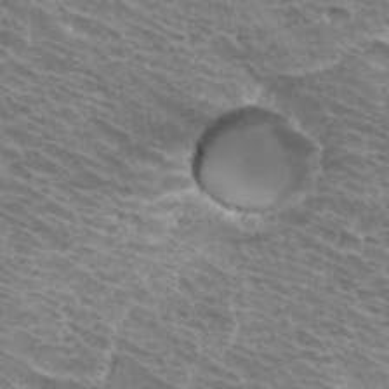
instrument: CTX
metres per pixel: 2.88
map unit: Hto
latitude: 33.7072
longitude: -42.1578
